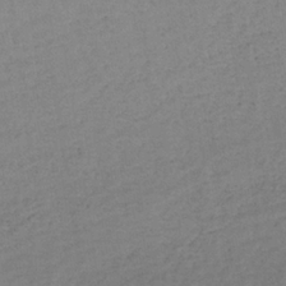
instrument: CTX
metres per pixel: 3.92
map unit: lHb
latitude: -34.1039
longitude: 65.0487
